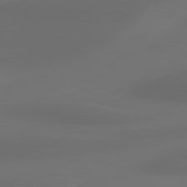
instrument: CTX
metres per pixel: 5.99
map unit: Hpe
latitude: 76.5168
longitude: -131.6883
